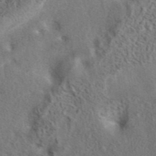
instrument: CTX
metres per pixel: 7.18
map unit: eAb
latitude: 40.9891
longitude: 107.5777
